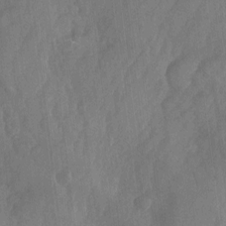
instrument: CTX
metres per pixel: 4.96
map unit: Aa
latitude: -11.7289
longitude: -68.2144
